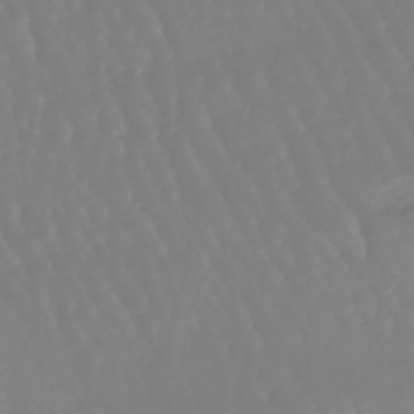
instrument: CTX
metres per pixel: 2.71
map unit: eHb
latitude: -45.7478
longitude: 79.3887
